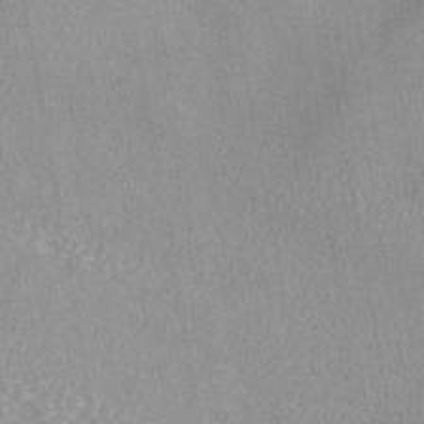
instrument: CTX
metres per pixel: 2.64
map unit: eAb
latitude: 44.6301
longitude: 106.3496
